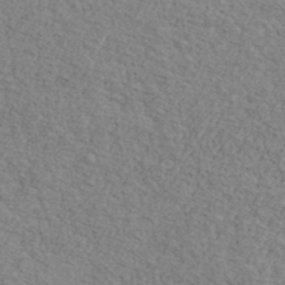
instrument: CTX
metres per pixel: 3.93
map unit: Ave
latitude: 41.7449
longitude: -109.8583
